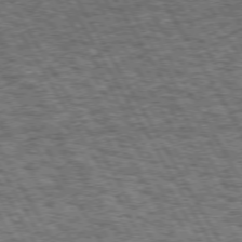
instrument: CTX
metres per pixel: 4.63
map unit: Hpe
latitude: 73.2159
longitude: -125.7449
